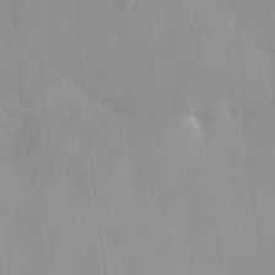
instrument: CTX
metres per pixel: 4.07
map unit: HNhu
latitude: 7.3104
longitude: -2.0255
